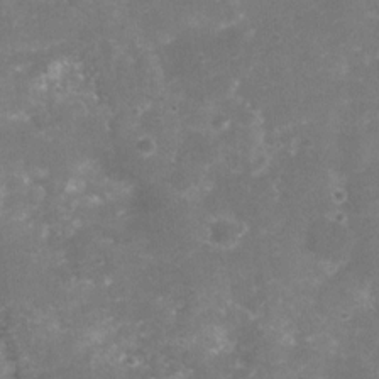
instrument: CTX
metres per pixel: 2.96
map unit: Nhu
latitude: 8.2523
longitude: -21.6127
